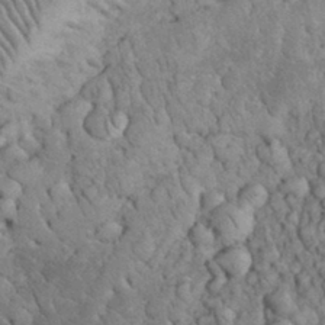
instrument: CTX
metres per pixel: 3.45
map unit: eHh
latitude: 33.0836
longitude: -65.6883
